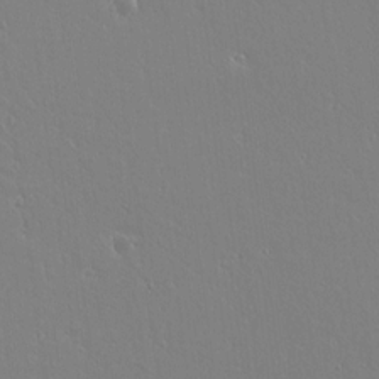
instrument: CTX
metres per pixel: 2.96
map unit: lAvf
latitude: 14.7625
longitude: -126.3278
